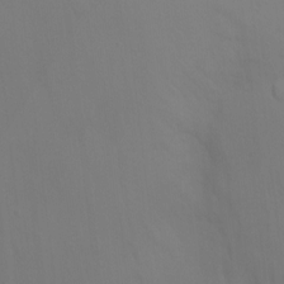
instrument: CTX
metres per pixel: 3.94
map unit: Ht
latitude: -5.2376
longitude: -28.9136
